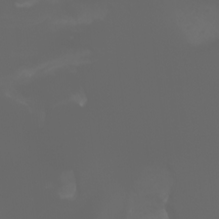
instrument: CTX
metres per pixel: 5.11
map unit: Htu
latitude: -1.5022
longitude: -75.0081
